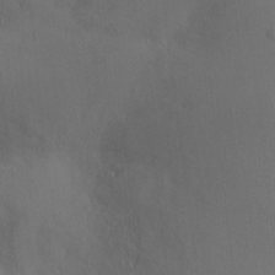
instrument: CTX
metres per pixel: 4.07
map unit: Ht
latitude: -9.2376
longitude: -31.0837
